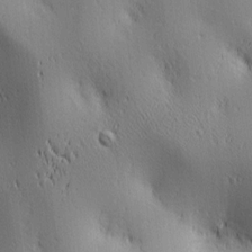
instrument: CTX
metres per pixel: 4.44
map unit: lAa
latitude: 3.0836
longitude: -117.5182
